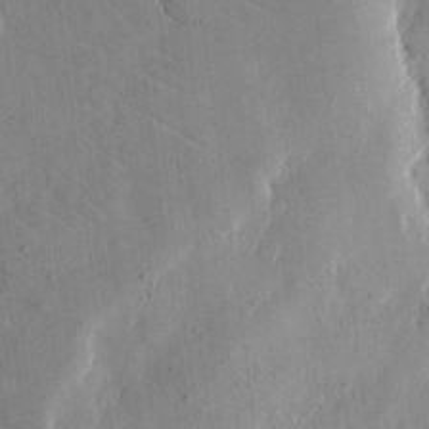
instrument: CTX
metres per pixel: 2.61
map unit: eHh
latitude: 12.2901
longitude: -69.1970
